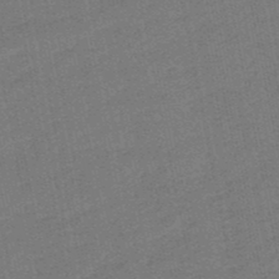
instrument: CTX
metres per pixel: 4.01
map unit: lHb
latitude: -50.0661
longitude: 80.2551
